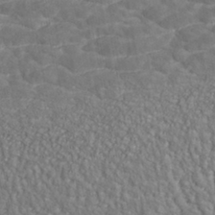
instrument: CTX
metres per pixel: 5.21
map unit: ANa
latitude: -42.9730
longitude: 108.1039
